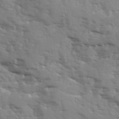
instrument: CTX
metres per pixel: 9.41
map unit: Ave
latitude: 12.5357
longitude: -102.0255
